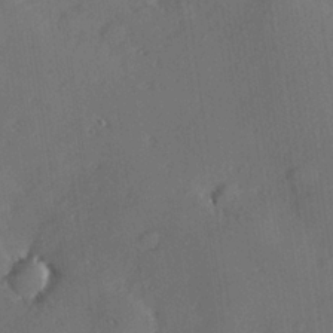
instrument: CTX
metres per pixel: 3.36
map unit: Hve
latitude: 25.4048
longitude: -93.0080
